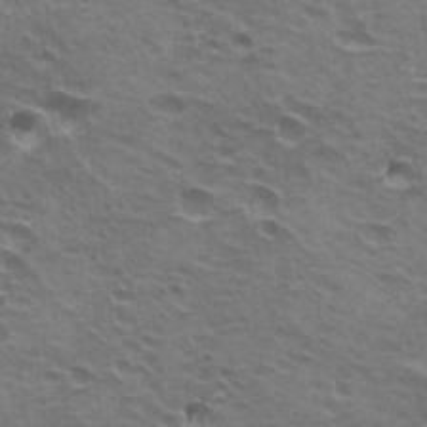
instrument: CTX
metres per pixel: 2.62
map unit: Hto
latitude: 22.0633
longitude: -32.0633
